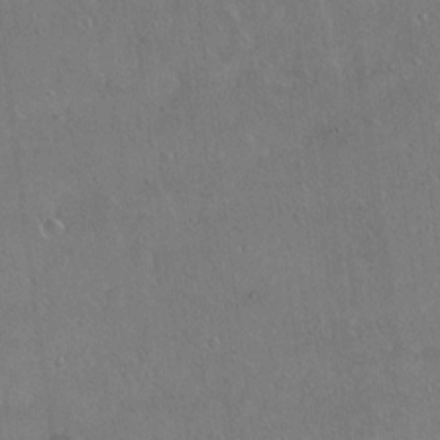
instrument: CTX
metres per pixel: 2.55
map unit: Ht
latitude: 14.5168
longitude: -37.0081
